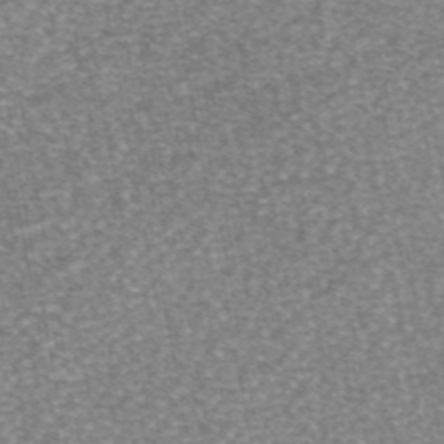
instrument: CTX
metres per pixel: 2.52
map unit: eAb
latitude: 46.1956
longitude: 104.0094
